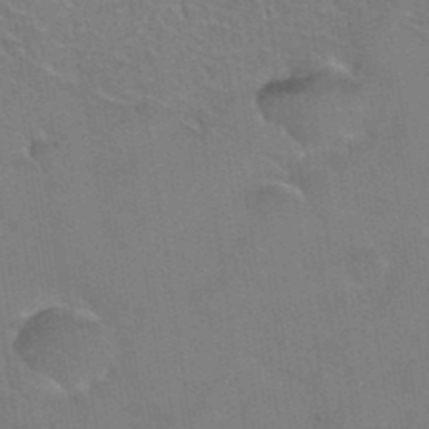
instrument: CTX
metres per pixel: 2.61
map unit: Hto
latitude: 36.3845
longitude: -46.4790
